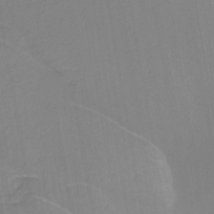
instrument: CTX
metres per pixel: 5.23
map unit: HNhu
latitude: -43.7288
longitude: 101.8233
